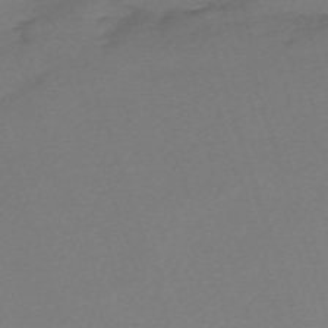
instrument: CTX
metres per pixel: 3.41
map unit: eHh
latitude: -62.3306
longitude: 51.5777
